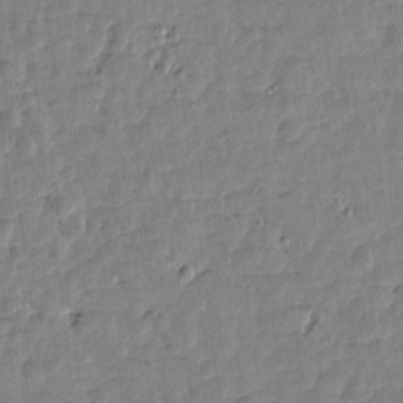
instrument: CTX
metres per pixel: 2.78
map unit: Htu
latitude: 1.5182
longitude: -179.2537
